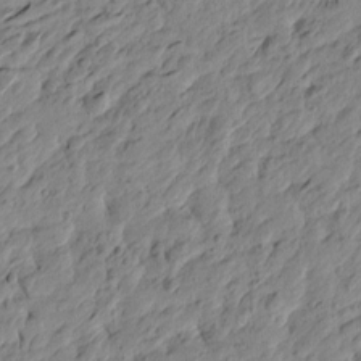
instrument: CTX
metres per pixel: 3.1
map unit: Htu
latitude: -4.0094
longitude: 179.2187
